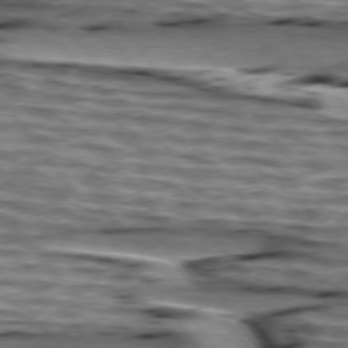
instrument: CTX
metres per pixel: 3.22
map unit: lApd
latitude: 75.5749
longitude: -72.0444
